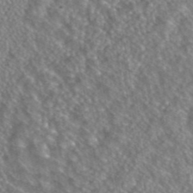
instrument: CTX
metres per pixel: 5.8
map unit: ANa
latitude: 43.1592
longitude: 24.6707
